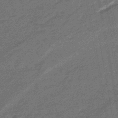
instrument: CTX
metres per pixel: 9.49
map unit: eHb
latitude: -45.5399
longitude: 88.7274
